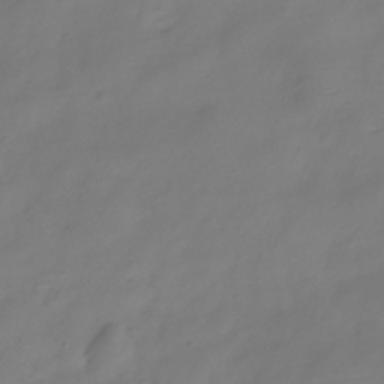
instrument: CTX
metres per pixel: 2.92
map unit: Hve
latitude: -32.4062
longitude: 93.4265
